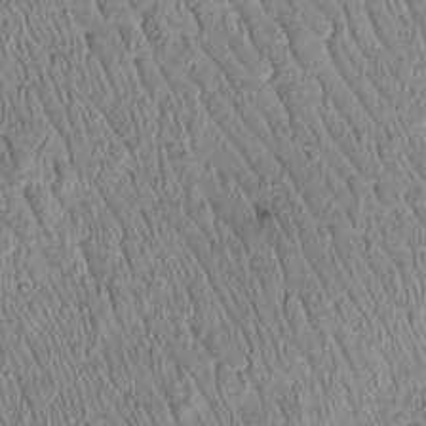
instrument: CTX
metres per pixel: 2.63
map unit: Htu
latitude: -5.5021
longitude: 156.5951
